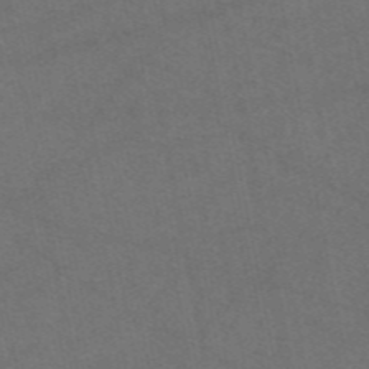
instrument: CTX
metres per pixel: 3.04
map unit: eAb
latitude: 47.8206
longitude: 105.2754
